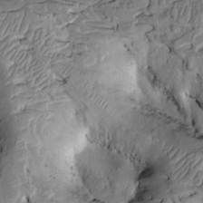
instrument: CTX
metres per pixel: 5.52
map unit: Htu
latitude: -2.0283
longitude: 149.2376
